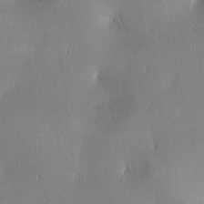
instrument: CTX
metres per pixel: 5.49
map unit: lAa
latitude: 2.0444
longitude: -117.3482
